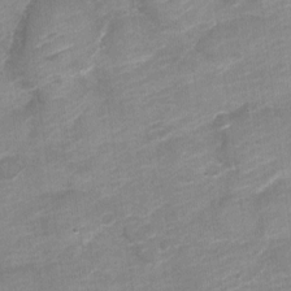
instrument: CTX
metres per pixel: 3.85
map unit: Nve
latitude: -18.0850
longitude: 107.1054
